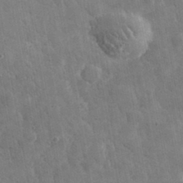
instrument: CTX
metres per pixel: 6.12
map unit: lHvf
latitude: 34.2333
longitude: -86.3467
